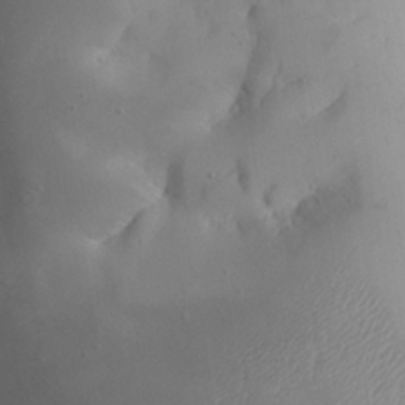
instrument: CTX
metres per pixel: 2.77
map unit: Aa
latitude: 27.0648
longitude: -128.6868
